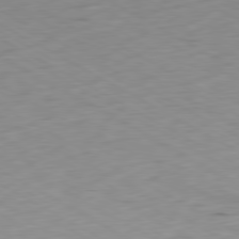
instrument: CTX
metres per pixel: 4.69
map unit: Ap
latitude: -80.4251
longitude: -70.9136
